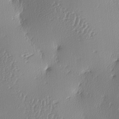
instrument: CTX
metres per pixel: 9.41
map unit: lAa
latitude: -8.1039
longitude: -128.8947
